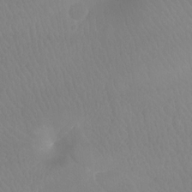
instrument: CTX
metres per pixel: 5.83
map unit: Ht
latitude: -8.1228
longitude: -33.7450
